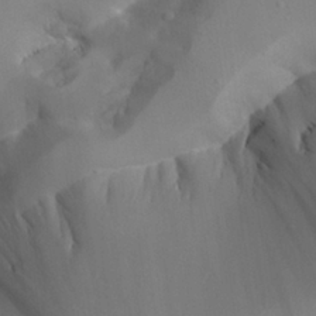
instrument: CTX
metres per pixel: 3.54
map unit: Aa
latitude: 24.5923
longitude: -127.9717
